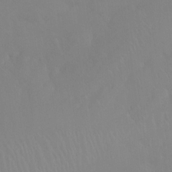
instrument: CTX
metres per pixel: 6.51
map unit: Htu
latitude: -15.6155
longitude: -47.6505
